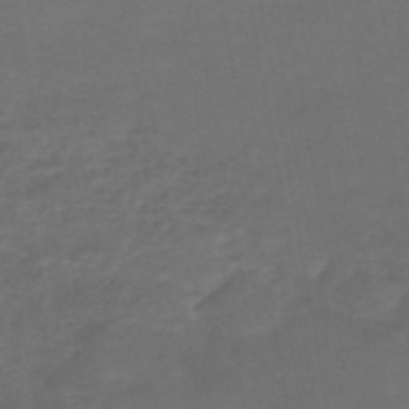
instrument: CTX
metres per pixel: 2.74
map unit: HNhu
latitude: -48.8975
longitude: 99.8422
